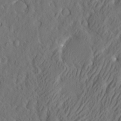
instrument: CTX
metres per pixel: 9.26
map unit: eHh
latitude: 4.2522
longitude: -77.5371
